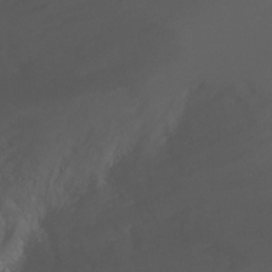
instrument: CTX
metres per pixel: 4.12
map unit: Ht
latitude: -2.4440
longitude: -27.5371
